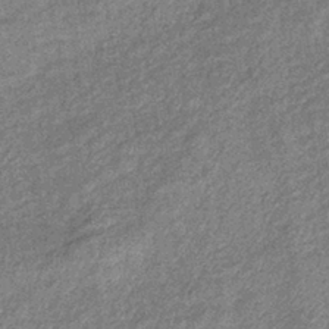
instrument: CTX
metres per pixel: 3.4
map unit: eHb
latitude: -39.0298
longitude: 79.2754
